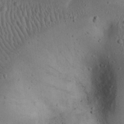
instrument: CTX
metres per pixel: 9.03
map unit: eHh
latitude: 23.0836
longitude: -70.4034
